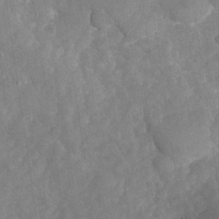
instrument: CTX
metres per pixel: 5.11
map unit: Nhu
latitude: -27.4265
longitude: -58.0255
